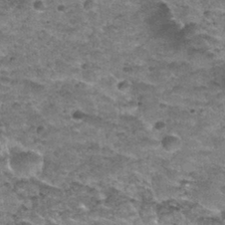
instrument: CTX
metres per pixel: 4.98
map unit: Nhu
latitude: 32.1010
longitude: -52.5168
